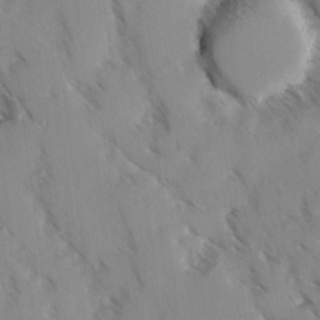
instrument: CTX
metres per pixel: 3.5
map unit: Ave
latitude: -0.4818
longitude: -111.1025
